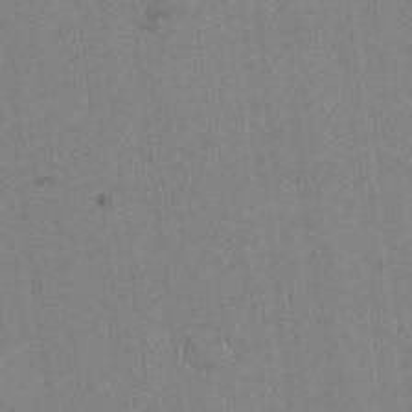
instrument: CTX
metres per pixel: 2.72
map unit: lAvf
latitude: -6.4818
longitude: -114.5545
